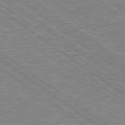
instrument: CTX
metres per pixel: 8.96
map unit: Hpe
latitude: 78.8191
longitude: -171.8583
